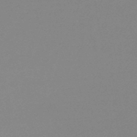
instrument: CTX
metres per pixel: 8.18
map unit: lHb
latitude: -48.3873
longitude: 69.5021
